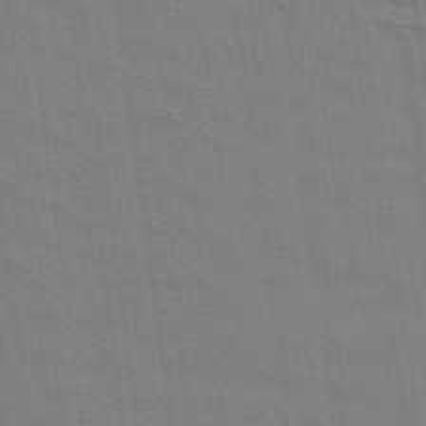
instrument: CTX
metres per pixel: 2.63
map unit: Aa
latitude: 21.3482
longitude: -140.4978
